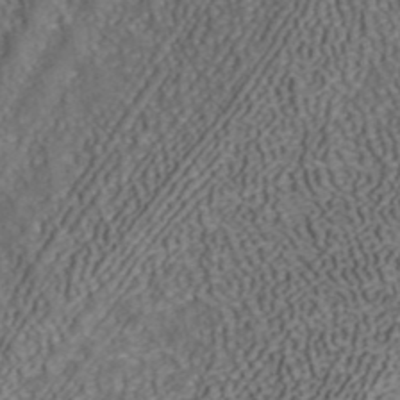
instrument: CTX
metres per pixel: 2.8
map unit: ANa
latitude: 42.0255
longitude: 34.5763
